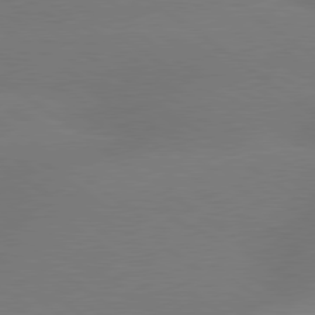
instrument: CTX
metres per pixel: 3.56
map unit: lApd
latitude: 79.5560
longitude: -150.8191
